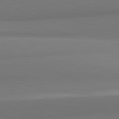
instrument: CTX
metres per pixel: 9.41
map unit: lApd
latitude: 82.2333
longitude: 170.5385
